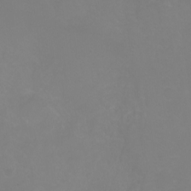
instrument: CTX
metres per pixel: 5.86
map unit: Ht
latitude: -0.6330
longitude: -38.6868
